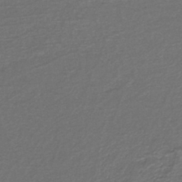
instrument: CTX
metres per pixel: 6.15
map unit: eAb
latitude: -39.9367
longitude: 52.1983
